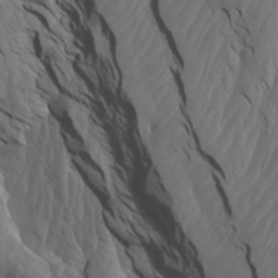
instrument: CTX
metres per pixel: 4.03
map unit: Htu
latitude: -3.8800
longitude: -73.1593
